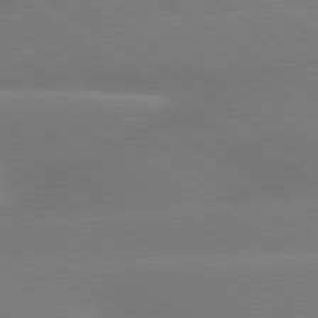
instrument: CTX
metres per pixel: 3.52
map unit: lApd
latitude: 79.9717
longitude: -141.8016
